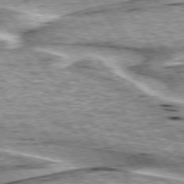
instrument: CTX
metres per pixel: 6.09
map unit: lApd
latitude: 75.8583
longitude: -59.5938
